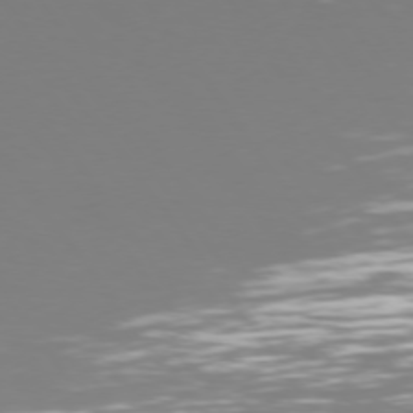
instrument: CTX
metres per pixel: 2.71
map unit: Hpe
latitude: 74.0822
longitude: -123.6505
